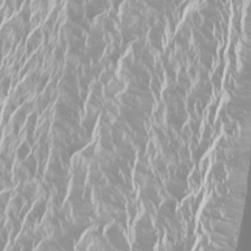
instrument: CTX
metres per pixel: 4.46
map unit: Htu
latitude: -5.2942
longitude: -72.6680
